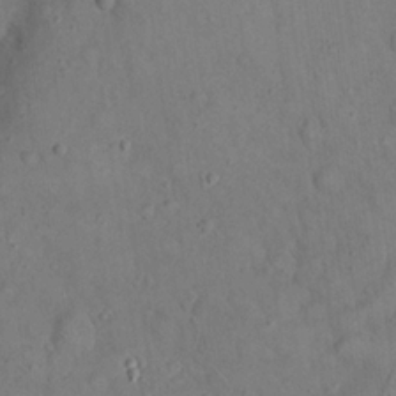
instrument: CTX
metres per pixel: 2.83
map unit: eHh
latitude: 20.1578
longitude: -59.9528
